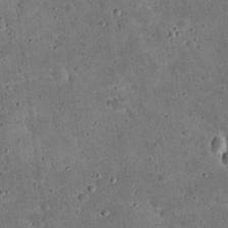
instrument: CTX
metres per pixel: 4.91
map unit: eHh
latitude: 21.3860
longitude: -65.0458
